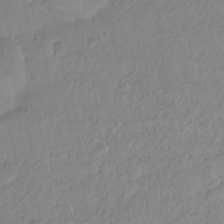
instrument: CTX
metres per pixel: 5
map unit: Hto
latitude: -8.0850
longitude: -45.0458
